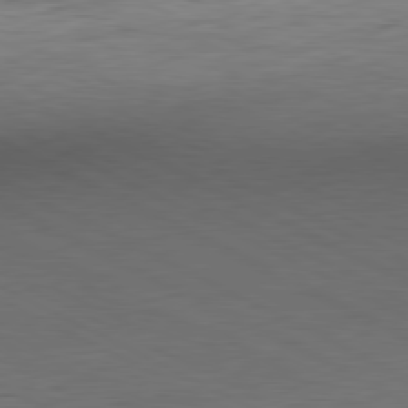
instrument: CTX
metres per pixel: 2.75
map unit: Ap
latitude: -81.7478
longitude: -76.9891
